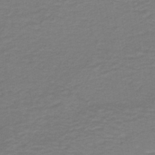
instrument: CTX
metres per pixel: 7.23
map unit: lHb
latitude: -41.3698
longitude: 52.5195
